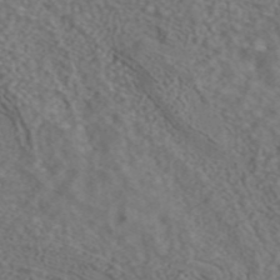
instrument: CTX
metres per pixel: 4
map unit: ANa
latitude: 43.2726
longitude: 28.6707
